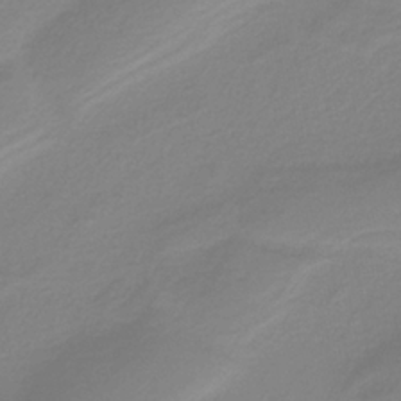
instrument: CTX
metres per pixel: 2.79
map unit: HNb
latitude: -37.4454
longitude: 54.0283
